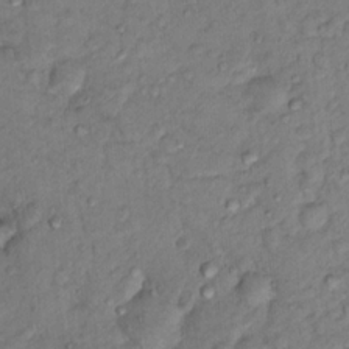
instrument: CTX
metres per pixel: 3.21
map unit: Hto
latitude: 15.3293
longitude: -30.6113
